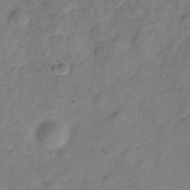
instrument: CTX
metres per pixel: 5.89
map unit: Hve
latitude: -28.3873
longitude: 92.5574
